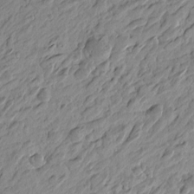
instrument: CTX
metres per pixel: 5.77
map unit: Htu
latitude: -4.4818
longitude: -179.4994
